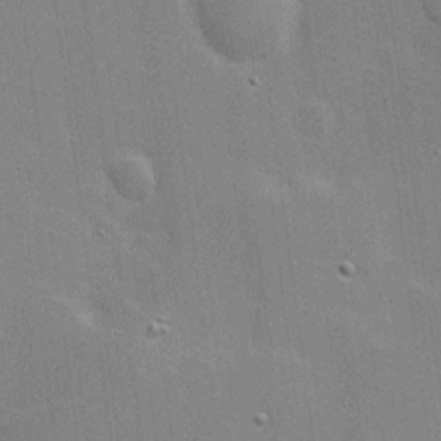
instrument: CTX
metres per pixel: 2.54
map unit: Hve
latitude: 17.5938
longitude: 151.0864
